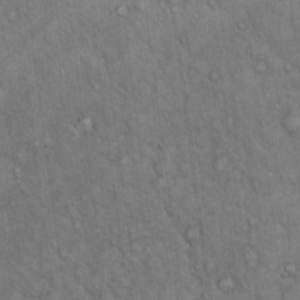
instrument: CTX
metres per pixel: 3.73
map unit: Hto
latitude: 15.9717
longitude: -56.8757
